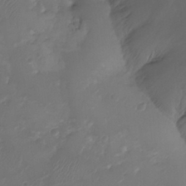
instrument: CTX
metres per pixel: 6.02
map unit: Ht
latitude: -2.2928
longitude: -19.4993
